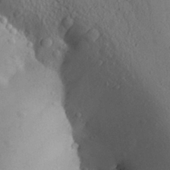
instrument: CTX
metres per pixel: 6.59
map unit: Aa
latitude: 28.3089
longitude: -147.9528
